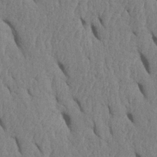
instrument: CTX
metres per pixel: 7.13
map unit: Htu
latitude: 1.8016
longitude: 148.9542
